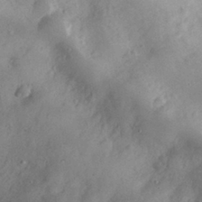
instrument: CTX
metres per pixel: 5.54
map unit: eHh
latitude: 29.4993
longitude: -73.9151
